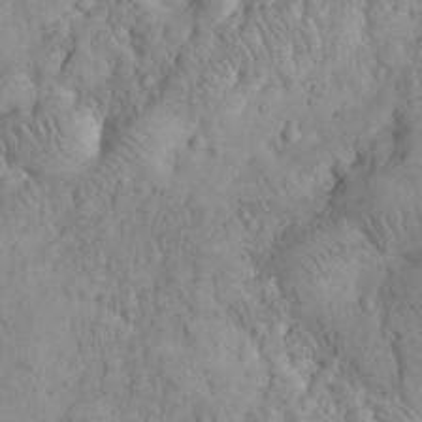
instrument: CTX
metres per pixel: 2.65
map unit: eHh
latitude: 32.5735
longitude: -64.8191
